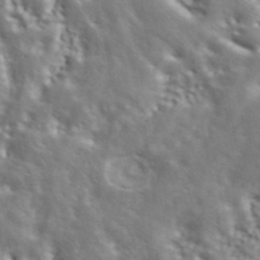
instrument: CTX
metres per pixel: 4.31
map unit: ANa
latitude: 44.1766
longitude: 48.0094
